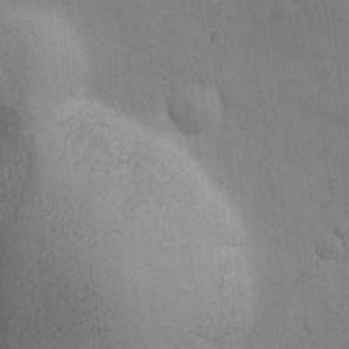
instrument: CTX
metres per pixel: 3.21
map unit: Ave
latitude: -6.9163
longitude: -120.7813
